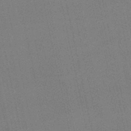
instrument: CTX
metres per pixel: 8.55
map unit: lHb
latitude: -46.6518
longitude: 68.9163
